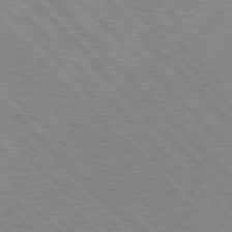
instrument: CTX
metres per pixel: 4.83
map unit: lApd
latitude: 77.7638
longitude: -59.2726
